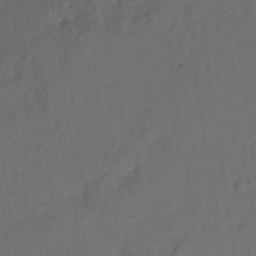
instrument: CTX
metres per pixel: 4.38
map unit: eHh
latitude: 5.3859
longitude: -73.8773
